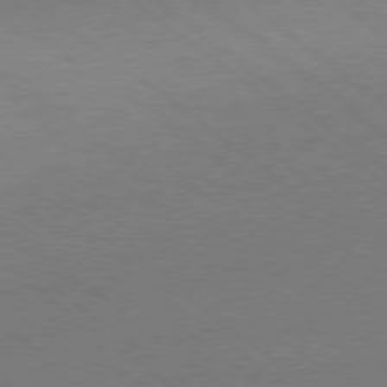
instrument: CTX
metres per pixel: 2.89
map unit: Ap
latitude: -79.1620
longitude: -54.9136
